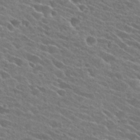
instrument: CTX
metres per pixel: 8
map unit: Hto
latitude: 25.6316
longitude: -41.4993
